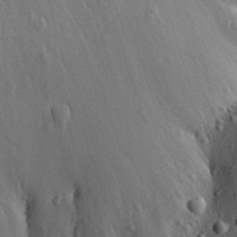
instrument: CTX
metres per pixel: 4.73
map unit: Aa
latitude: 31.2915
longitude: -134.2522
